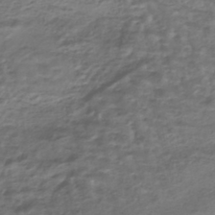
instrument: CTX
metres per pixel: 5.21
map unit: HNhu
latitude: -43.3320
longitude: 100.8974
